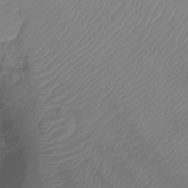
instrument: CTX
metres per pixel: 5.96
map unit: Ht
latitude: -14.2362
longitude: -50.7057
